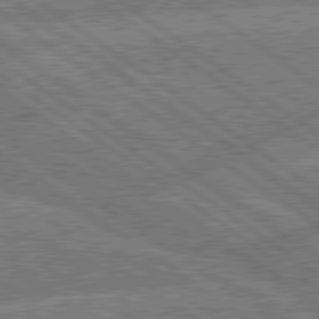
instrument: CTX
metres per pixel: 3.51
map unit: lApd
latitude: 79.8395
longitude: -160.5734
